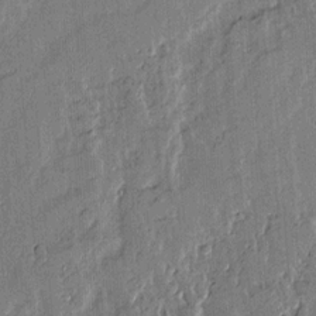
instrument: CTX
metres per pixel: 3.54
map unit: lAvf
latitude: 14.3657
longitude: -125.8961
